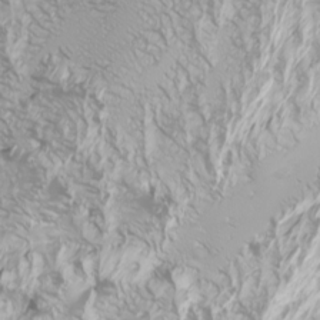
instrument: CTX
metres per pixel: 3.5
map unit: Htu
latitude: -6.4062
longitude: -71.9528
